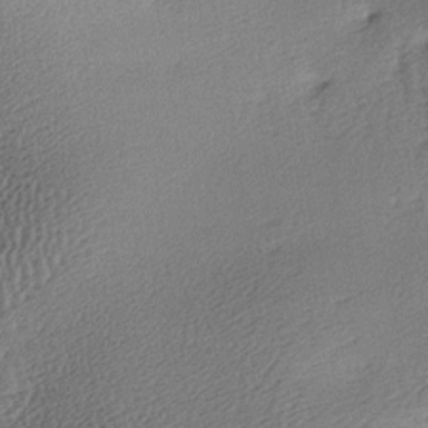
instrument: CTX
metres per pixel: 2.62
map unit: lAa
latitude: -7.7100
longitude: -125.7072
